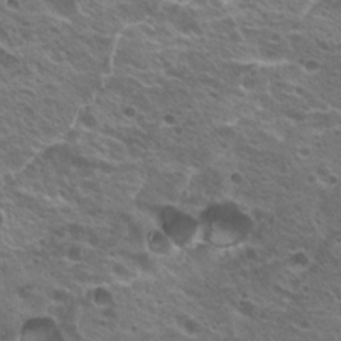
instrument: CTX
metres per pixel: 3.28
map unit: Nhu
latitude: 20.3656
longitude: -31.4427
